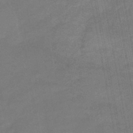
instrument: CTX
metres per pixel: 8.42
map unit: eHb
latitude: -39.5588
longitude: 82.5574
